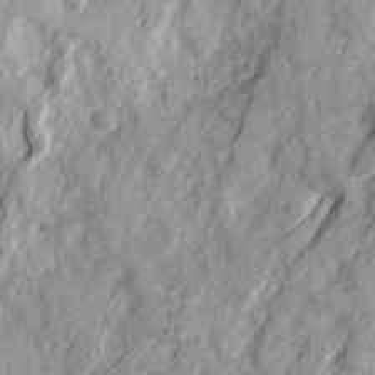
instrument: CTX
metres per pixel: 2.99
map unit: Ave
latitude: 22.5924
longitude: -132.4034
